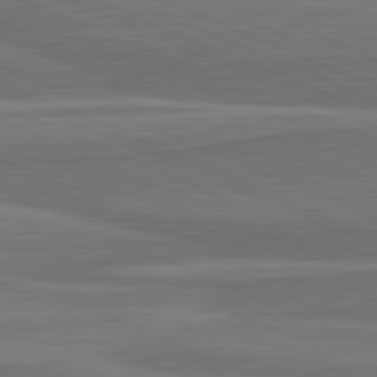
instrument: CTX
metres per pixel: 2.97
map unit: lApd
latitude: 82.0444
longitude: 169.3698
